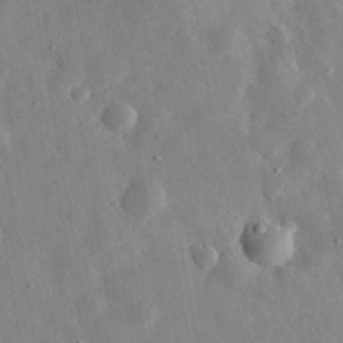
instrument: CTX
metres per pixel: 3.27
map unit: eHh
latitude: 32.0633
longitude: -77.3103
